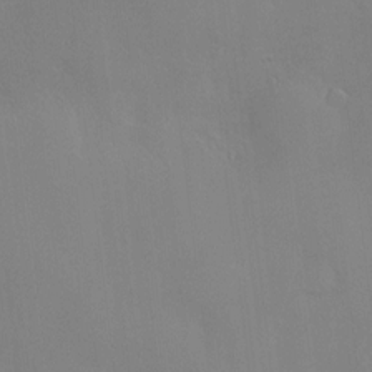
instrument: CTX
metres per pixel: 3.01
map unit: Nve
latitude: -10.3684
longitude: 173.5021
